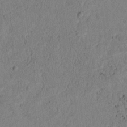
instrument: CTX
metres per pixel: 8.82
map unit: lAvf
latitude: 7.7450
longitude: 169.4076
